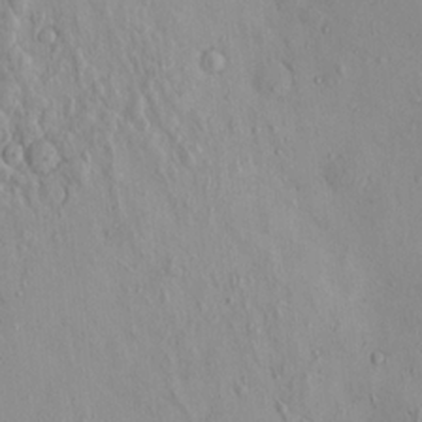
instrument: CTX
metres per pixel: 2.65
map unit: eHh
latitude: -0.4818
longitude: 18.0283
